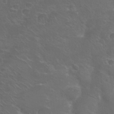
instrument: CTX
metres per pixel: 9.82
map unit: Nhu
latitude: 24.5923
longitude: -52.7813
